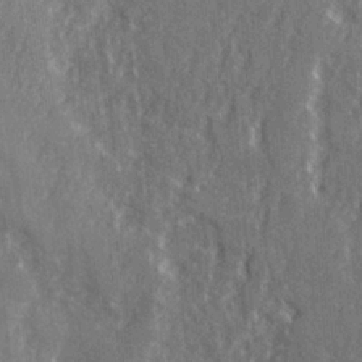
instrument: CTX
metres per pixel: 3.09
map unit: Ave
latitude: 22.3089
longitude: -134.1011
